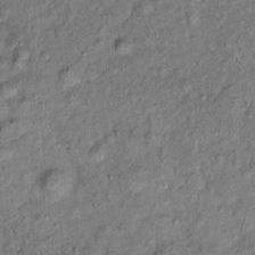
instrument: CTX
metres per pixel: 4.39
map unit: Ht
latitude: 11.6883
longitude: -38.1578
